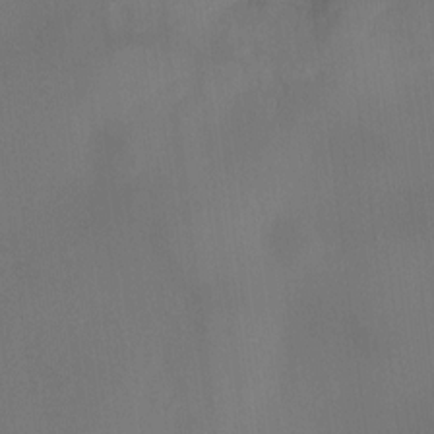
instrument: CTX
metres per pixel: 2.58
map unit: HNhu
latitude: 9.7261
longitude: 10.0472
